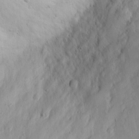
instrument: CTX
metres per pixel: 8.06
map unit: Hve
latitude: 12.6680
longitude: -91.3671
